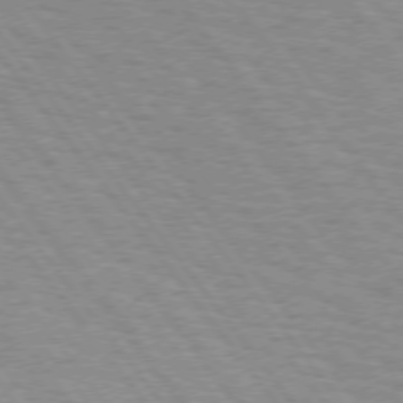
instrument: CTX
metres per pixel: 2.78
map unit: Hpe
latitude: 73.0270
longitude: -141.5560
